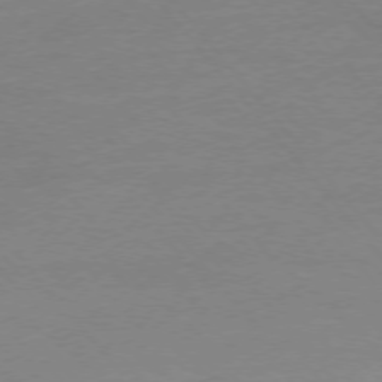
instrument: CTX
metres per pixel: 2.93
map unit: Hpe
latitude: -76.3873
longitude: -15.4238
